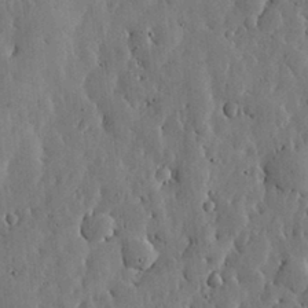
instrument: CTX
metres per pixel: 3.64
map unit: lHvf
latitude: 19.3670
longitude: -114.0822
